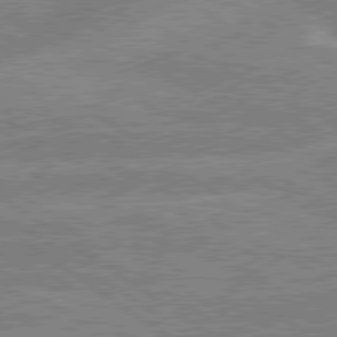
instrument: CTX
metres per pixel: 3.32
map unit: lApd
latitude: 79.5560
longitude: -157.2536
